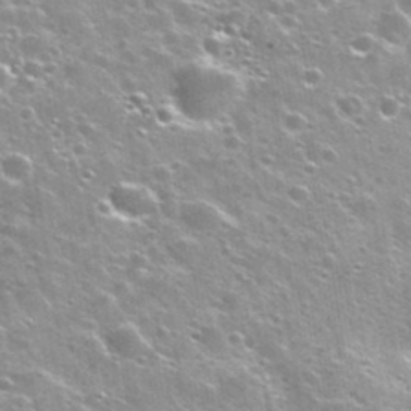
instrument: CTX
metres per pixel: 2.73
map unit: Nhu
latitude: 31.7828
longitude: -53.8017
